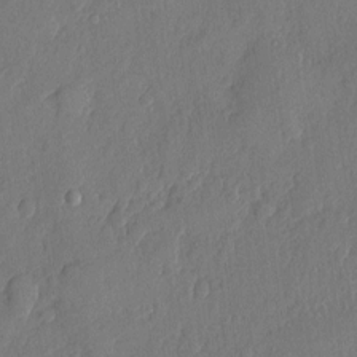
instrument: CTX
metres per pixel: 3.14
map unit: eHh
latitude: 5.6127
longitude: -74.7624
